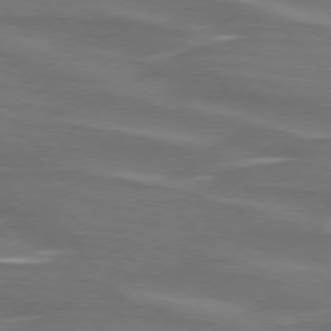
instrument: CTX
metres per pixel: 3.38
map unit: lApd
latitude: 75.3104
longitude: -80.6301
